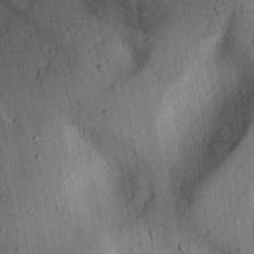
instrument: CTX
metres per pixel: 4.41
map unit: lAvf
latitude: 7.4237
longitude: 164.7086
